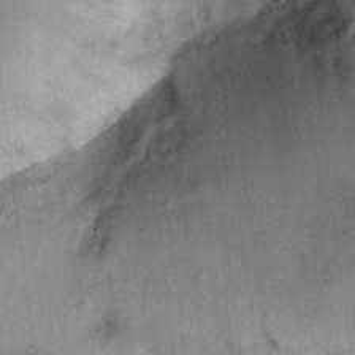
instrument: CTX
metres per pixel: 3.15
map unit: Ht
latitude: 11.1403
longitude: -39.8772
